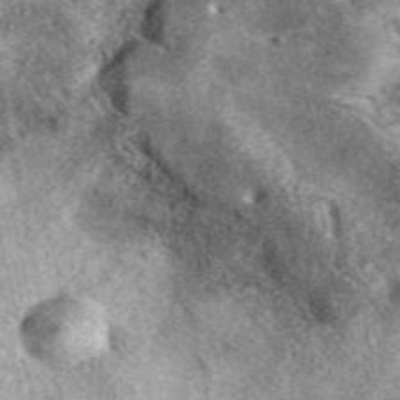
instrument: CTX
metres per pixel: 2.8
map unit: eAb
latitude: 38.9891
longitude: 109.9556
